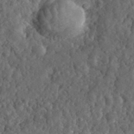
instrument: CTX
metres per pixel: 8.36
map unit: eHh
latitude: 35.2914
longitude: -79.2159
